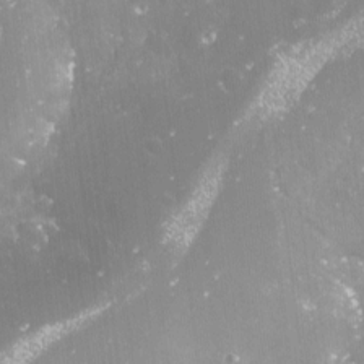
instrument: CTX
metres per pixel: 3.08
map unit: Nve
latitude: -17.6722
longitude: -58.9514
